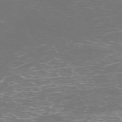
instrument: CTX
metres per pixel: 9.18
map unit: Hpe
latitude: -71.6911
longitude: 7.8422
